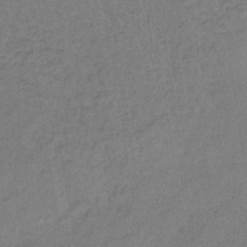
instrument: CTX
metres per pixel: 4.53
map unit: lHb
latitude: -35.8800
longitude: 64.5007
